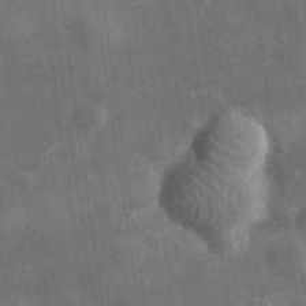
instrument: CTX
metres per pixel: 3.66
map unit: eHh
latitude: 31.8962
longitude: -78.1011
